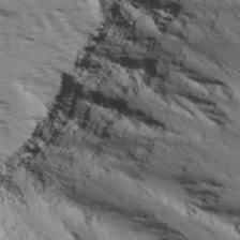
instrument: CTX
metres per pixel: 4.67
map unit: Ave
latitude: 22.5546
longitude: -132.8947
